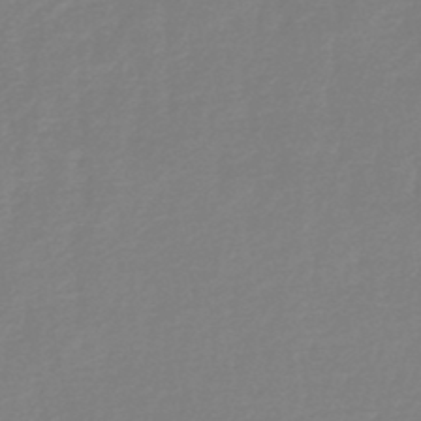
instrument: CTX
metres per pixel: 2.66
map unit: lHb
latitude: -46.4629
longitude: 60.1984
